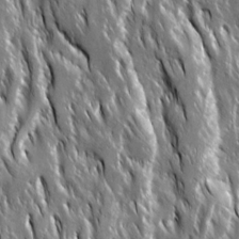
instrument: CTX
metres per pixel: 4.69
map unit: Ave
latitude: 15.2159
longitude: -133.6694
